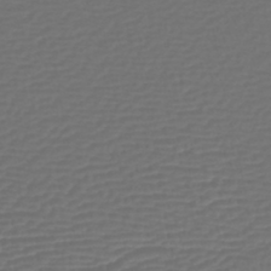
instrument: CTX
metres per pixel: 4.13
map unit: lHb
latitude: -42.8030
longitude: 76.9731
